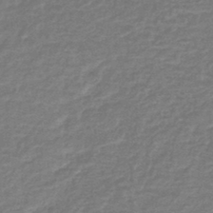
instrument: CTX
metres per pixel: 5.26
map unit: lHb
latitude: -40.7274
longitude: 63.2754
